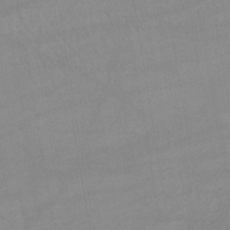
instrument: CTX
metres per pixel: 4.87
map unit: lHb
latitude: -44.5007
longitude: 67.1620
